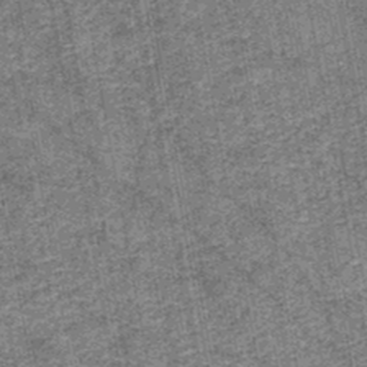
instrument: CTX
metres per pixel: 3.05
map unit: HNb
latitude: -45.2565
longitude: 53.0864
